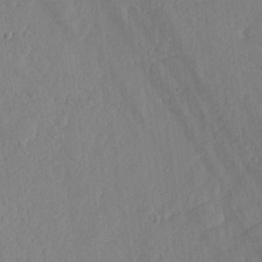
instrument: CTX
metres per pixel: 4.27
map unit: lHvf
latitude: 18.7813
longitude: -115.5371
